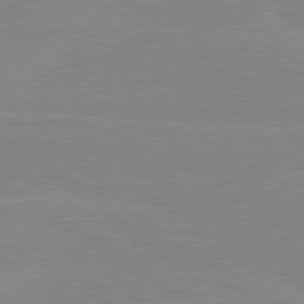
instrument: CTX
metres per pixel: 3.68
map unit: lApd
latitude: 80.1389
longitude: -125.6505
